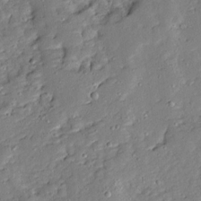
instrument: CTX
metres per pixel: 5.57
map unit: Ave
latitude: 13.2159
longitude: -134.5734
